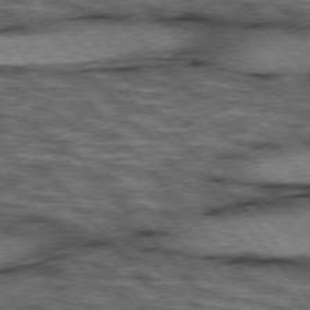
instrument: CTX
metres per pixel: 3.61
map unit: lApd
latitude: 75.9906
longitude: -49.6694
